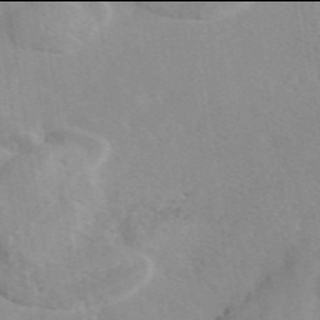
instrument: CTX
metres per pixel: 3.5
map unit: eAb
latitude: 45.9906
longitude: 111.5021
